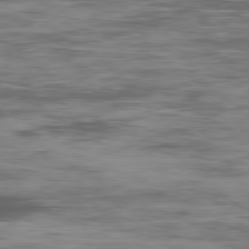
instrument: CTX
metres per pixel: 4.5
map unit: Ap
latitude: -80.0094
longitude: -73.8206
